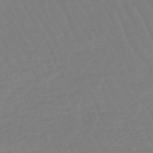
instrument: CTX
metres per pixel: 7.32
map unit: eHb
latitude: -45.9367
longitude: 81.1431
